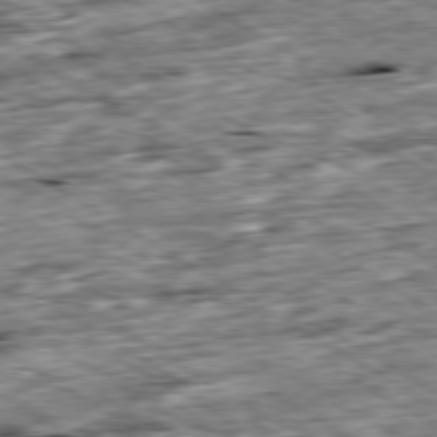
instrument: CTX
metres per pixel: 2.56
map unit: Ap
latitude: -80.0661
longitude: -88.8191
